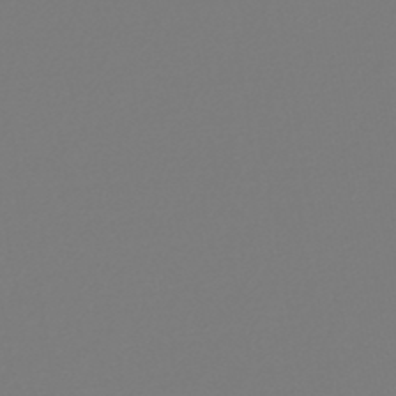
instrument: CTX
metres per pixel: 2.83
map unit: lHb
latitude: -47.1053
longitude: 72.6329
